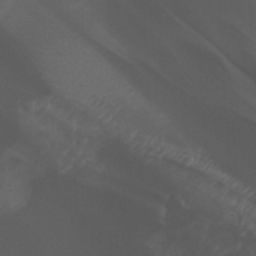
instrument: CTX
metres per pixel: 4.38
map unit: Nhu
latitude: -4.9919
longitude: -75.3104
